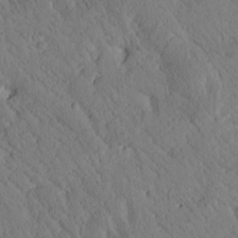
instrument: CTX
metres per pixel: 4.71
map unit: Htu
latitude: 0.4790
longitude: 176.2173
